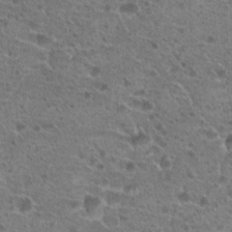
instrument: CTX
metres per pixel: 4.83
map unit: Hto
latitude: 20.1956
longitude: -41.1781
